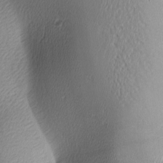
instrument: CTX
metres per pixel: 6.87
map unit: lAa
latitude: -5.8044
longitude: -122.5168
